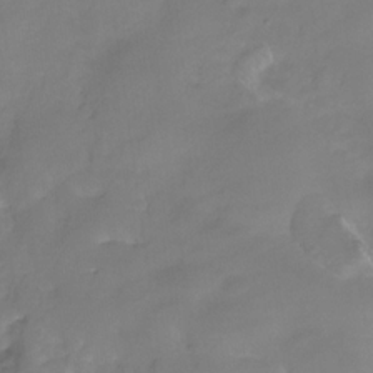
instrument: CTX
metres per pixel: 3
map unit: HNhu
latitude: -27.5399
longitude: 75.0109
